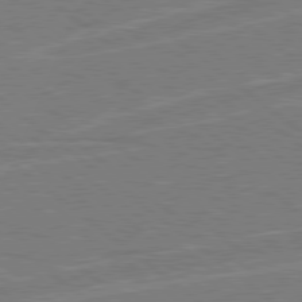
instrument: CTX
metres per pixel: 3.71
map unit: Hpe
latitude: 78.8380
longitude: -129.0647
